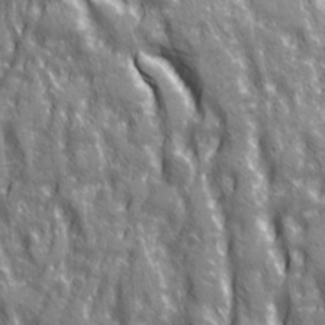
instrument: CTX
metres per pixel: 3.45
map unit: Ave
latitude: 20.6680
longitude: -133.1403
